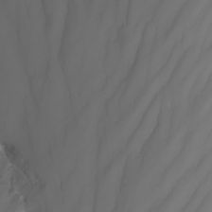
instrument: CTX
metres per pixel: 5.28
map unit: Nhu
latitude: -8.1039
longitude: -80.3656
